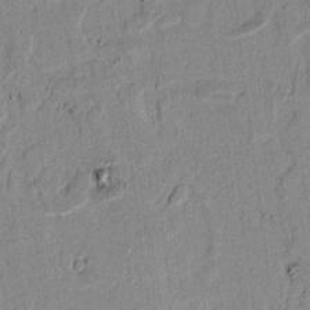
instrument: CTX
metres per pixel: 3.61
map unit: lAvf
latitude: 6.9136
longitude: 168.8219
